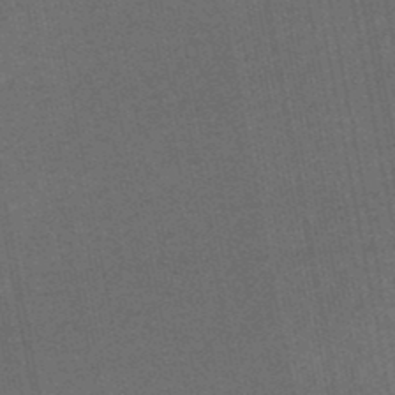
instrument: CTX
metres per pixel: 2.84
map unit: lHb
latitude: -50.0661
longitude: 71.9178
